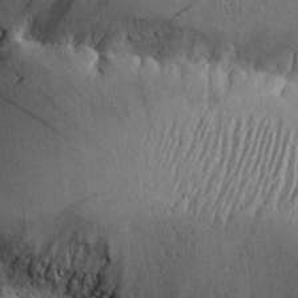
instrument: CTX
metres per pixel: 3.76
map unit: Aa
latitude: 26.2523
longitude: -134.1011
